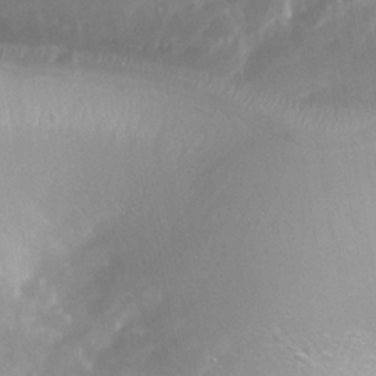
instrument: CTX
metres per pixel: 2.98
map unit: Nhe
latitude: -36.6140
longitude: -118.2900
